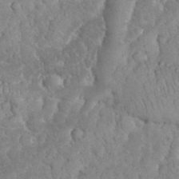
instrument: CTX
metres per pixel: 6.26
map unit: eHh
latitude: 32.8002
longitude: -64.8569
